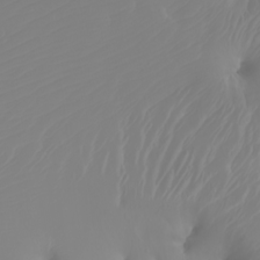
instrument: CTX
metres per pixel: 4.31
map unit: Nhu
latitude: -6.7841
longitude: -88.9514
